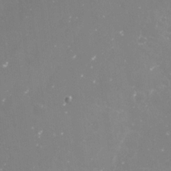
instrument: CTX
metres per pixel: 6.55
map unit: Nve
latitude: -17.5777
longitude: -59.4049
